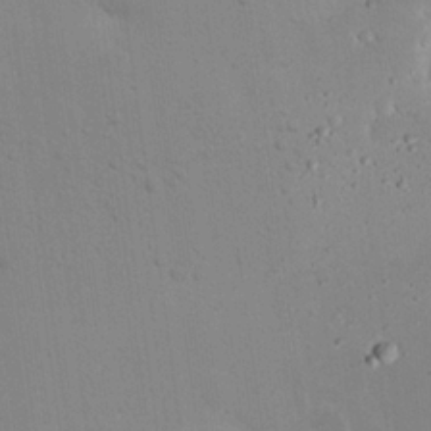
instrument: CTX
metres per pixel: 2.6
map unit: Nhu
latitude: 23.9528
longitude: -71.2348
